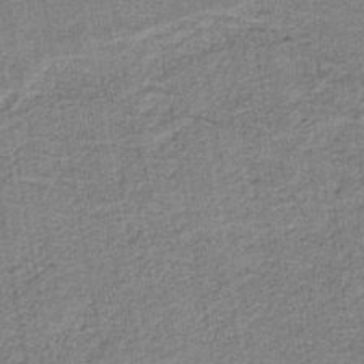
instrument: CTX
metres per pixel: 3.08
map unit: eAb
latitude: -39.2187
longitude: 52.8219
